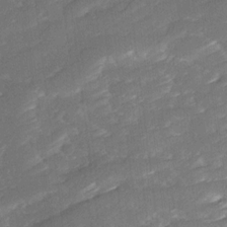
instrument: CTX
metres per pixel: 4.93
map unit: Ave
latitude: 16.7813
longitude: -136.5357
